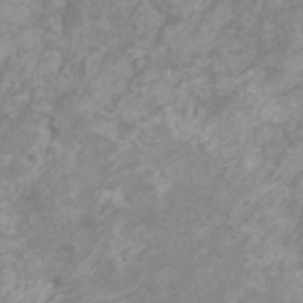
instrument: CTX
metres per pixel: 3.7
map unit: HNhu
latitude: -0.1039
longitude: 4.9919
